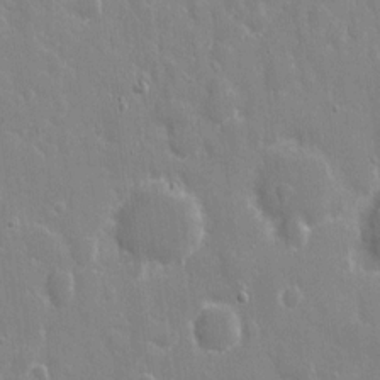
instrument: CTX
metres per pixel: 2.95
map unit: eHh
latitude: 8.5735
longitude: -69.7261
